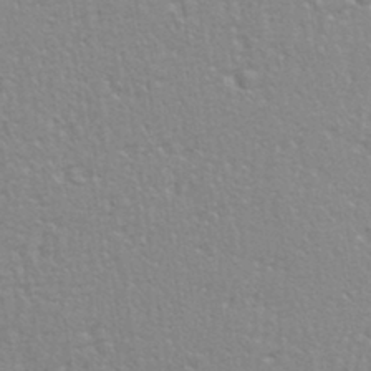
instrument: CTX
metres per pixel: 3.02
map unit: eHh
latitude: 33.4993
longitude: -132.3089
